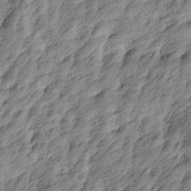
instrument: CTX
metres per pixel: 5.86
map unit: Htu
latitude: -4.5573
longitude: -176.4790
